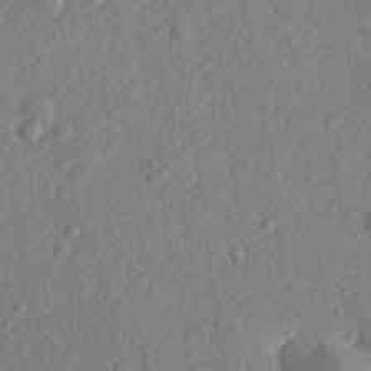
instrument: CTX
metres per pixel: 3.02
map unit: lHvf
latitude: 23.6127
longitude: 144.0661
